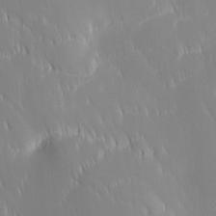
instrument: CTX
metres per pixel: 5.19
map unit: Ave
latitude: 2.1766
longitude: -113.6505
